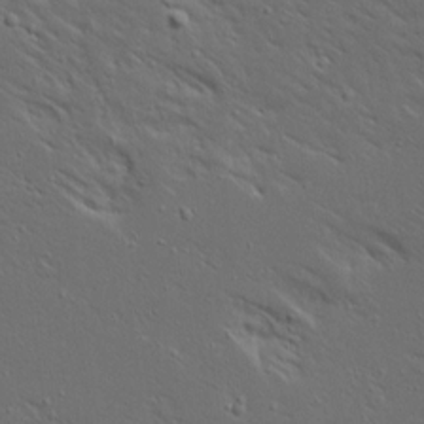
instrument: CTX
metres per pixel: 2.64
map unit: Ave
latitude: 15.1404
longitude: -139.2159
